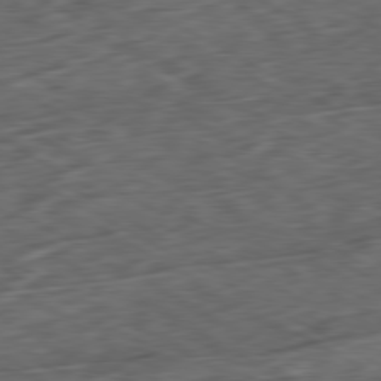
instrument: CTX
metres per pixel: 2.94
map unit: Ap
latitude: -80.6330
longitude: -73.9151
